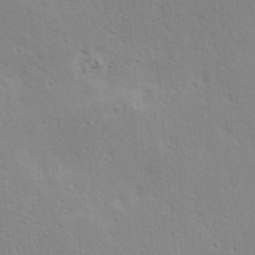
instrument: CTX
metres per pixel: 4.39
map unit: Hve
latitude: 23.5560
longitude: -97.8583
